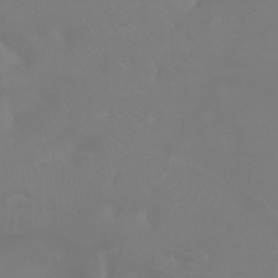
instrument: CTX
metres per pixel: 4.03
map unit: Aa
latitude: -7.5588
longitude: -72.8191
